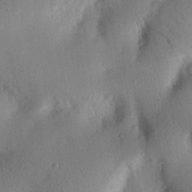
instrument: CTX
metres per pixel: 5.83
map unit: Nhu
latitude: 20.1956
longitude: -77.0458
